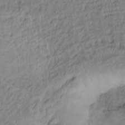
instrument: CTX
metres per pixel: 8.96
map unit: Hto
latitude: -8.0094
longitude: -44.9136
